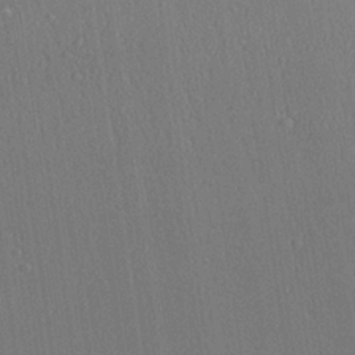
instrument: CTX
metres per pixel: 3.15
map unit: Ave
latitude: 23.7261
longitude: -136.1956
